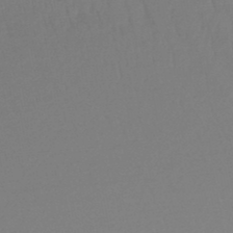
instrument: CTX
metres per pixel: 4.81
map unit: lHb
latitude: -46.5573
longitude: 66.3306
